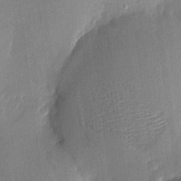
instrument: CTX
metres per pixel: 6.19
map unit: eHh
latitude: 4.7057
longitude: -74.5924
